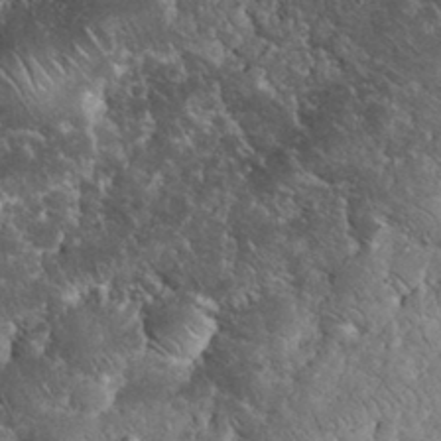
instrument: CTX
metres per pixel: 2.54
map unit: eHh
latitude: 33.9339
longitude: -65.4426
